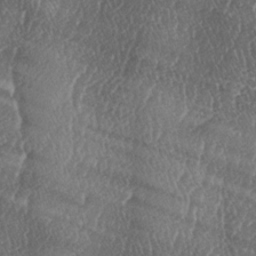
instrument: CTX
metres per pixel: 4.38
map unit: lAa
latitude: -5.7099
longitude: -129.7072
